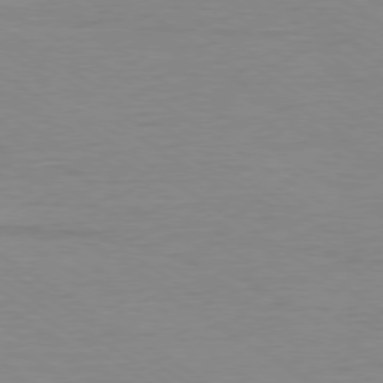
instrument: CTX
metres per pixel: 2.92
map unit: Ap
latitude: -79.1998
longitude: -94.1578
